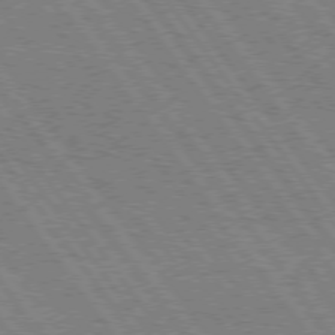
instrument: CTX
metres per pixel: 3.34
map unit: Hpe
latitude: 74.5735
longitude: -139.2726
